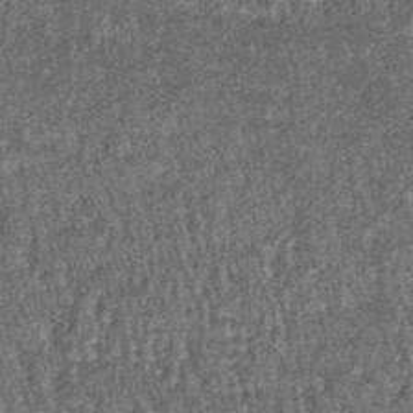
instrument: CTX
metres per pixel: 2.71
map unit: lHb
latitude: -39.7477
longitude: 66.8030
